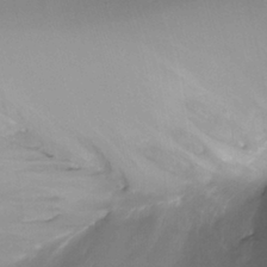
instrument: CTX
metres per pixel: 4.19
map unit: Ht
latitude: -17.1809
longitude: -44.6679
